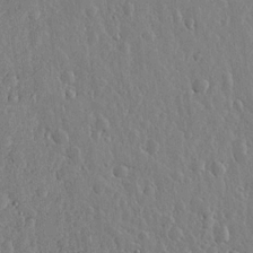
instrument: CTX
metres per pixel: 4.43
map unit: lHvf
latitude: 18.7624
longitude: -115.9906
